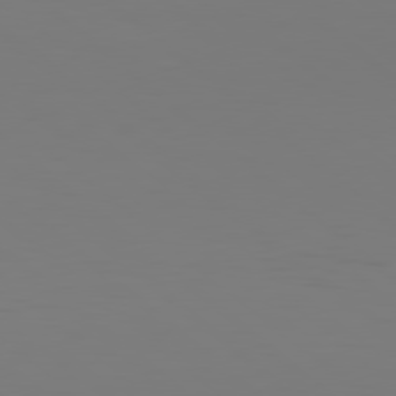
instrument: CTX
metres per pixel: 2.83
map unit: Hpe
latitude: 78.6302
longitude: -174.1389
